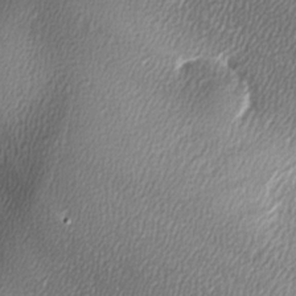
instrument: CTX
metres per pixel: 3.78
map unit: lAa
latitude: -6.4440
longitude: -122.9703
